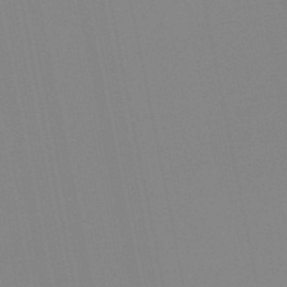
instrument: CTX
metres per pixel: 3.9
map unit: eHb
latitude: -48.4440
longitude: 87.8233
